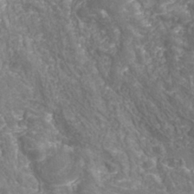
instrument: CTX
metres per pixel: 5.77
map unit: Nhu
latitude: -38.9731
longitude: -85.1970
